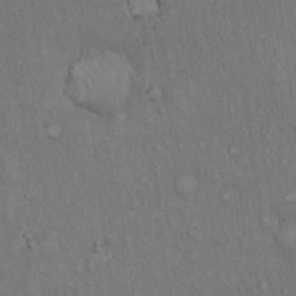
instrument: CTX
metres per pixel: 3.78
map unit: Hto
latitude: 15.1215
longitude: -60.8002
